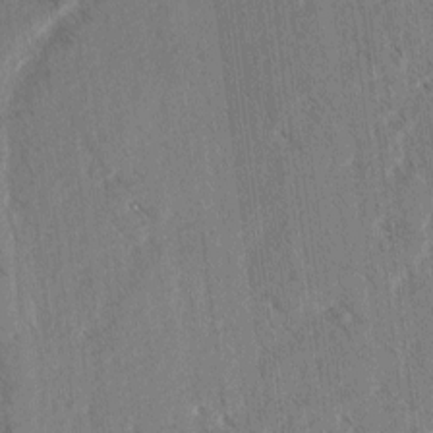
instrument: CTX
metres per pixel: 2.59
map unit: lAvf
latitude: 4.5924
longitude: -105.7639
